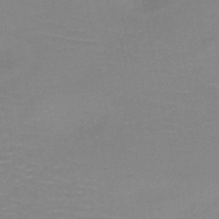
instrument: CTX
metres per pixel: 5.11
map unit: HNb
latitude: -49.3510
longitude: -48.9514
